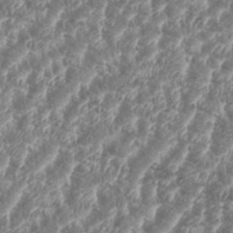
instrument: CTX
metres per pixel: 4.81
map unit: eHh
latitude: 35.2726
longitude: -135.9150
